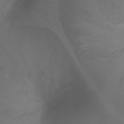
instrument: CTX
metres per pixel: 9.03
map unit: Ht
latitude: 1.8772
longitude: -24.5356
